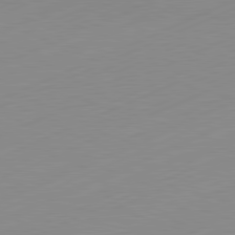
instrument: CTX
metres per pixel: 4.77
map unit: Hpe
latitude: -82.4440
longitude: 12.0094
